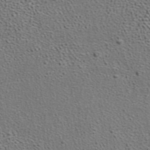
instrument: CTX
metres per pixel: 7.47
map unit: ANa
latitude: 39.7450
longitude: 22.5574
